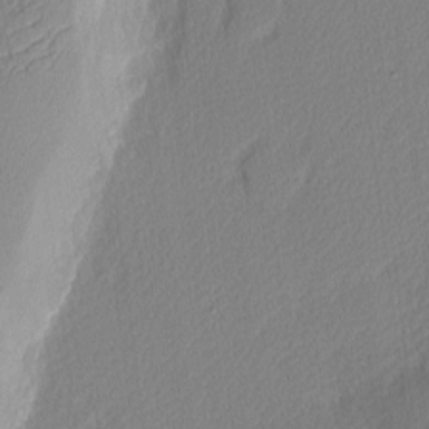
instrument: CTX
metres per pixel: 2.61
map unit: Nhu
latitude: 2.7813
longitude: -76.4790
